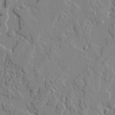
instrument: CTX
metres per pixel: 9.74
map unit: lAvf
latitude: 24.8191
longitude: -110.7058
